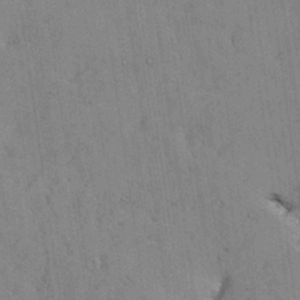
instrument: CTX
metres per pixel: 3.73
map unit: Aa
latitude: 26.8947
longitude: -128.1767
